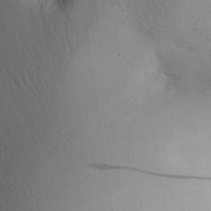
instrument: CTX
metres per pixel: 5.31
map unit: Aa
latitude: 30.7436
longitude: -143.7261
